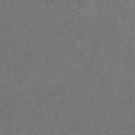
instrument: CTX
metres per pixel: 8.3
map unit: eAb
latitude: 46.8569
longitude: 115.6155
